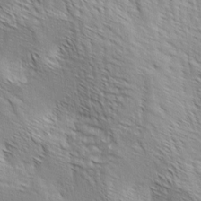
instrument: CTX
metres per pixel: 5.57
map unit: lAa
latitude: -4.7463
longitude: -121.8206
